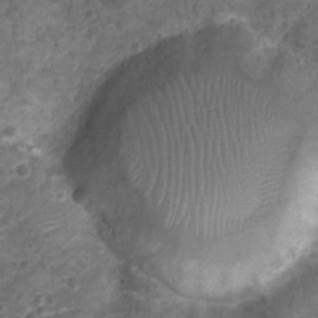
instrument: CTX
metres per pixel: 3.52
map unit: Nhu
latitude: 2.5734
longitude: -15.8395
